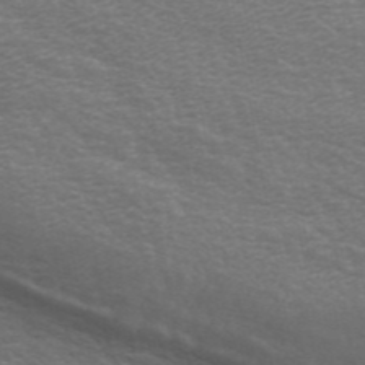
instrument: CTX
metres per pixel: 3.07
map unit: ANa
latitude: 44.4034
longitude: 29.1431
